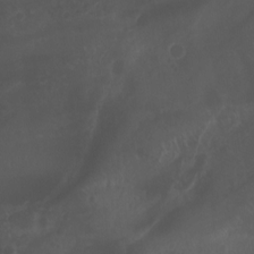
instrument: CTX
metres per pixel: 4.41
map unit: Nhu
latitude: -5.1431
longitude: -74.9703
